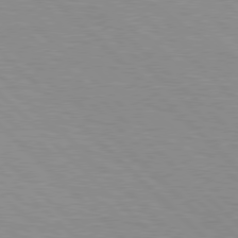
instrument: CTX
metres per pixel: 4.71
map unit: Hpe
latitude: 78.1389
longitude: -138.8569
